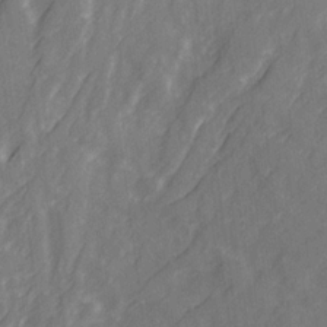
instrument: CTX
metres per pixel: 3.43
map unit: Ave
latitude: 20.7247
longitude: -132.2145
